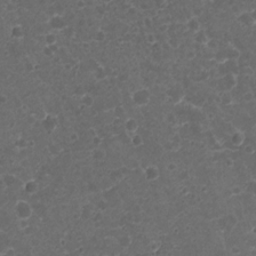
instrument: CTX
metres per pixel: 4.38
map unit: Nhu
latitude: 2.1389
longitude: -15.6505
